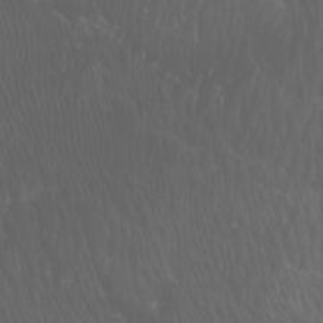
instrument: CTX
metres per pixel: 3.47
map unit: Nhu
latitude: -7.2754
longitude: -74.3467
